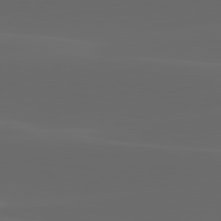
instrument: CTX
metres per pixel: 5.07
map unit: lApd
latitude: 80.0255
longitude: -95.4805
